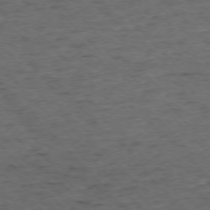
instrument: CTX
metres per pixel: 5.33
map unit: Ap
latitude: -76.2550
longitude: -87.3293
